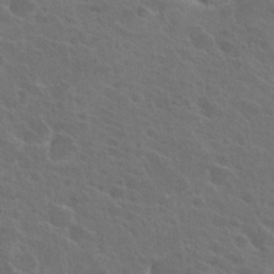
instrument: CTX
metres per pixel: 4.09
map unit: Hto
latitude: 23.9339
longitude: -39.9528
